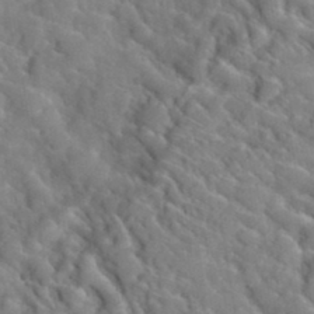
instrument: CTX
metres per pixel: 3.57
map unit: Hto
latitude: 35.6694
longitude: -49.5560
